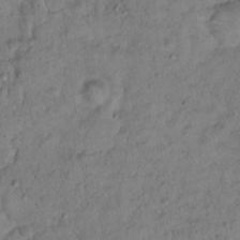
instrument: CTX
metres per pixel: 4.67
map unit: Hto
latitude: 12.8002
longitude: -36.7624
